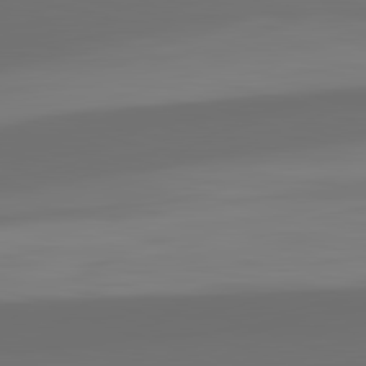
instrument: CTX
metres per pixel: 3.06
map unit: lApd
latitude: 82.4978
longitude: 159.5210
